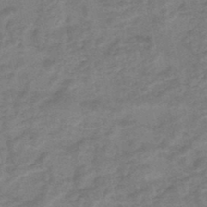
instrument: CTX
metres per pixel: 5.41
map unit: HNb
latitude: -45.0864
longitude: -36.3467
